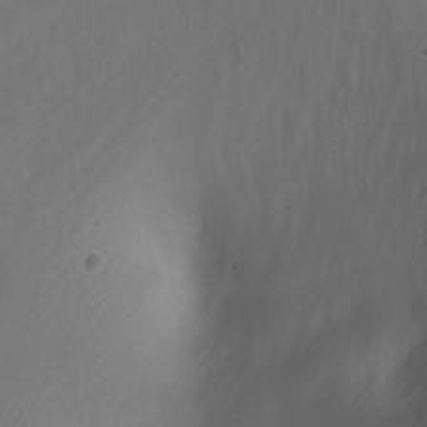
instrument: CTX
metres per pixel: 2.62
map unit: Nhe
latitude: -19.3699
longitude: 144.8219
